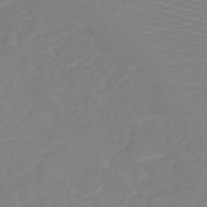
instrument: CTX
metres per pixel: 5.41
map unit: HNb
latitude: -49.1620
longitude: -44.0822
